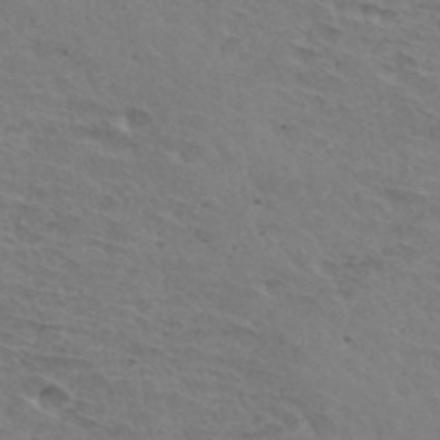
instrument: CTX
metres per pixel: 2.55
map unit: Hto
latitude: 33.4237
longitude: -45.5749
